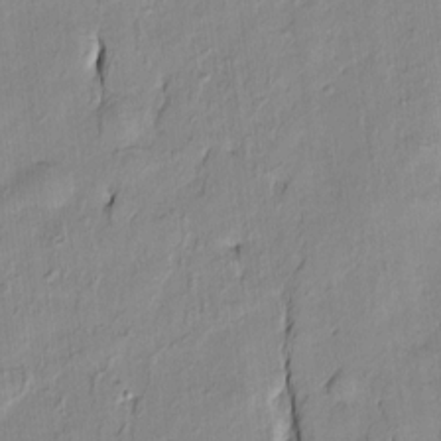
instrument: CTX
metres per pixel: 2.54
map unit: Htu
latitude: -9.6722
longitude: 176.4251
